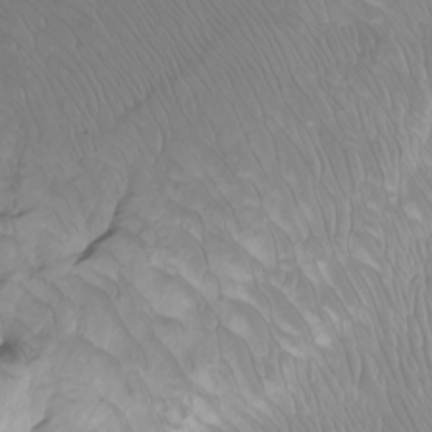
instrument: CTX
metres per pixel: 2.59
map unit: Nhu
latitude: -10.3117
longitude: -68.5357
